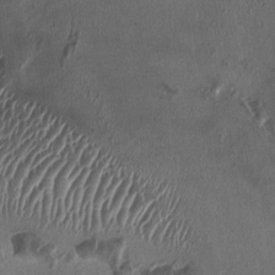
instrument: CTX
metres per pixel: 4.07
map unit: HNhu
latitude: 1.2537
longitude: -4.2711
